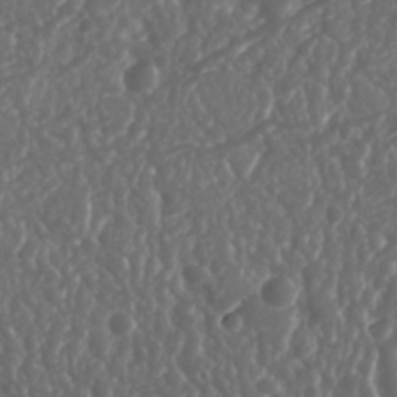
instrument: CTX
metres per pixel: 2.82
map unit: Nhu
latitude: 26.1956
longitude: -63.6127
